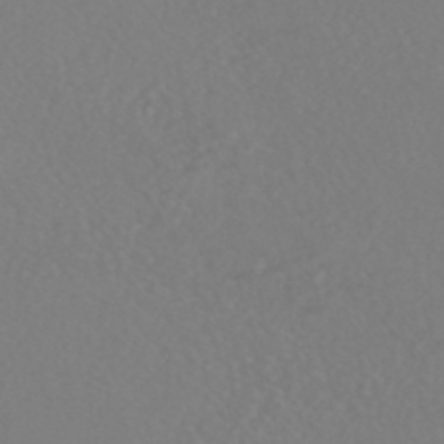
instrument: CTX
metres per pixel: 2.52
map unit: HNhu
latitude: -47.0864
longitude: 104.3873
